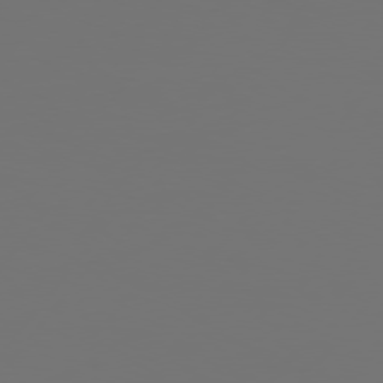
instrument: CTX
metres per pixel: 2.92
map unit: Hpe
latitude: 75.2915
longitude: -129.5749
